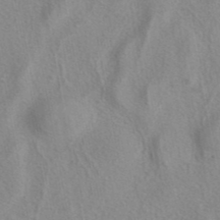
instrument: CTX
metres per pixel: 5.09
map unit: eAb
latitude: 40.9702
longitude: 105.5021
